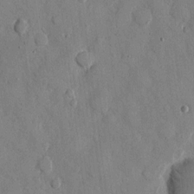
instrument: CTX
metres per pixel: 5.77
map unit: eHh
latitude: 10.1767
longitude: -67.3481
